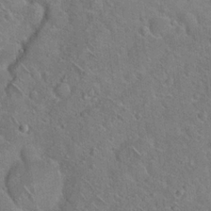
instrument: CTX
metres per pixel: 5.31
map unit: Hto
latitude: 18.9513
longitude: -50.8569
